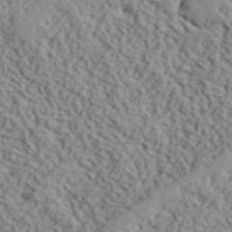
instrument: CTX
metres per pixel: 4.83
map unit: lHvf
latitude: 40.9135
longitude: -87.7072
